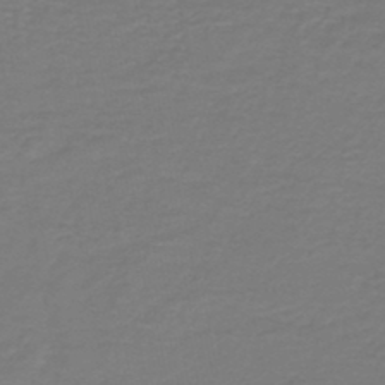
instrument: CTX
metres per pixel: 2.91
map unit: HNb
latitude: -46.8786
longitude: 53.5210
